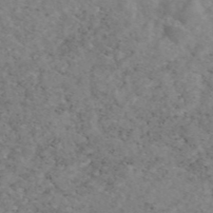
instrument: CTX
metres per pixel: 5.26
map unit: eAb
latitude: 46.5357
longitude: 115.6155
